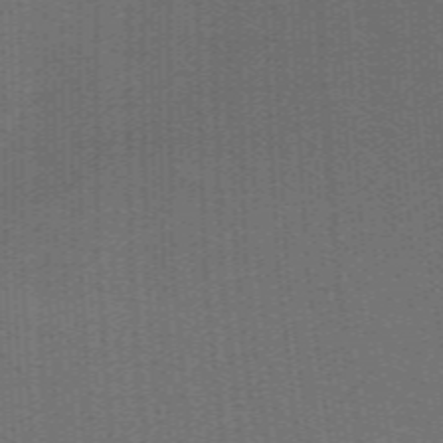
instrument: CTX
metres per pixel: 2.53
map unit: ANa
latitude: 51.7638
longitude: -70.6868
